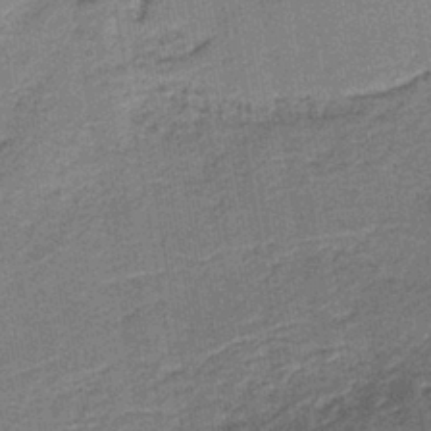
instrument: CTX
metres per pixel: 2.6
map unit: HNb
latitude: -39.1620
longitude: 50.6707
